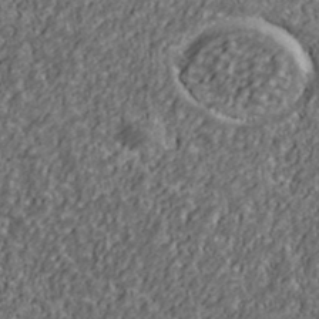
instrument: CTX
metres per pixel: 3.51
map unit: Ave
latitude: 41.0836
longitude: -111.8395
